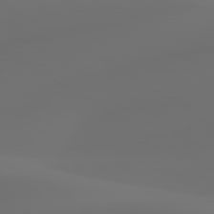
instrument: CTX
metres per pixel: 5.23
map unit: lApd
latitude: 80.4601
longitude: -85.4427
